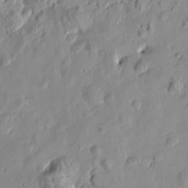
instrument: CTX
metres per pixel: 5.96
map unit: Htu
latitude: -3.0486
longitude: -175.9906
